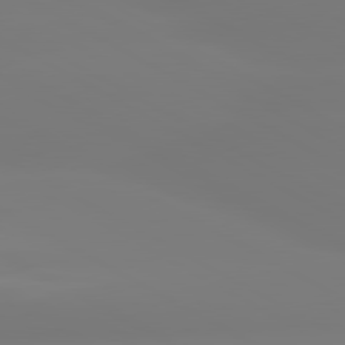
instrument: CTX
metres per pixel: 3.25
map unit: lApd
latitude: 80.4034
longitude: -156.0444
